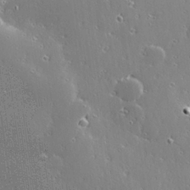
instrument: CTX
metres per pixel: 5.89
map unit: Hve
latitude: 28.5923
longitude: -92.8947
